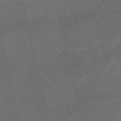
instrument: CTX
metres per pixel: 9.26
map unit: HNb
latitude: -52.4251
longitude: -40.8002
